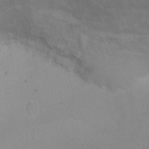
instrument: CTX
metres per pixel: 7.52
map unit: Ht
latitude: 1.7638
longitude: -36.0444
